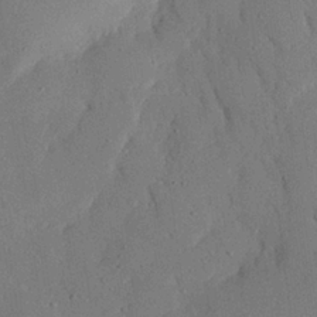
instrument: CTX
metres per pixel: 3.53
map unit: eHh
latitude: 26.0633
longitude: -80.3278
